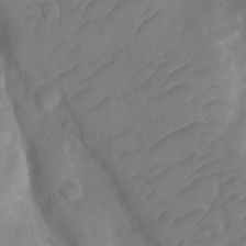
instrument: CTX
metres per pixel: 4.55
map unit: Ht
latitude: 3.2537
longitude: -27.5371
